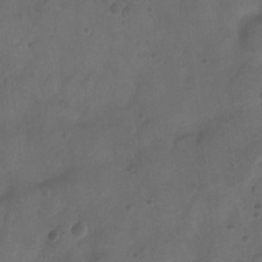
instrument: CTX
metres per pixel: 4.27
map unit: Ht
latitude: -11.6344
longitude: -21.0081
